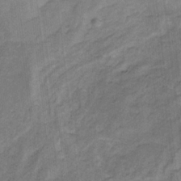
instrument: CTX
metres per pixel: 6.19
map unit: lHb
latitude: -31.2754
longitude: 65.9556
